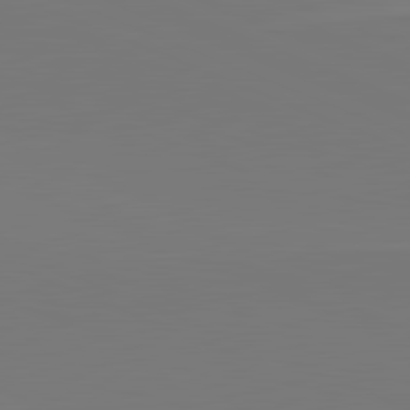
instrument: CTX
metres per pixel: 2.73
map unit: lApd
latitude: 82.2522
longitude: 147.8233
